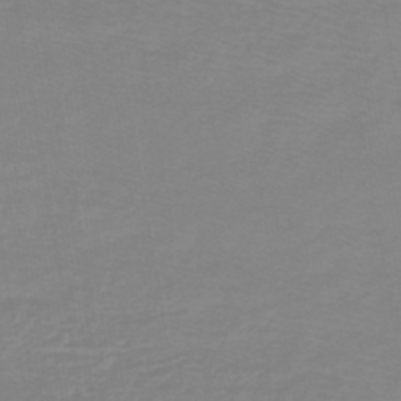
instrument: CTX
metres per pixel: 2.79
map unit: lHb
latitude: -44.5763
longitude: 55.3132
